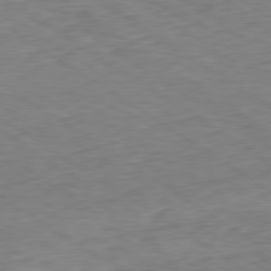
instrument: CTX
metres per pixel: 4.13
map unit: Hpe
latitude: -79.5588
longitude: 10.3306
